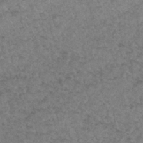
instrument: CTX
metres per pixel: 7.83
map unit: Hto
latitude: 32.7813
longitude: -49.4426
